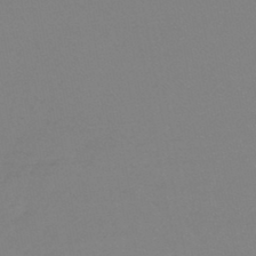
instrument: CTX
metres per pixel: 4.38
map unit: lHb
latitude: -44.3873
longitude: 73.7288
